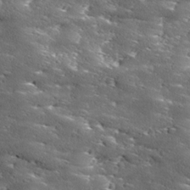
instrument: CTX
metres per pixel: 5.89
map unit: Ave
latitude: 18.3278
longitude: -136.8947
